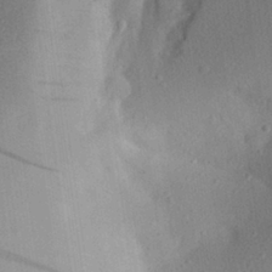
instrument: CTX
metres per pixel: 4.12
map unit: Aa
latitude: 27.6505
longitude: -146.4979
